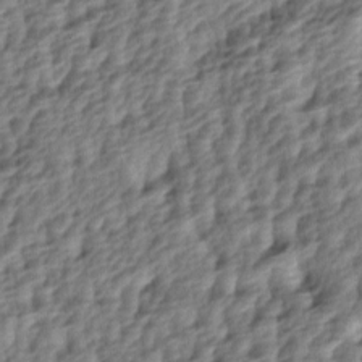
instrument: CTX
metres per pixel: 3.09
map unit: lAa
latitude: -4.1794
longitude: -122.7435
